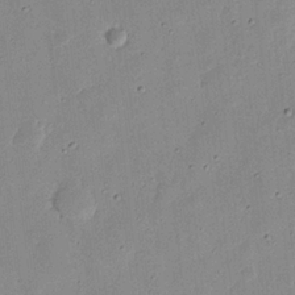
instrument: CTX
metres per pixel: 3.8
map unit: Nhu
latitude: 18.3278
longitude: -74.4979
